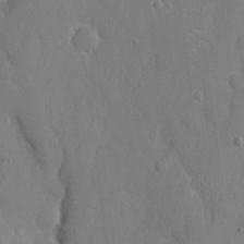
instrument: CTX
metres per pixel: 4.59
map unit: eHh
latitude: 6.4034
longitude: -68.3845
